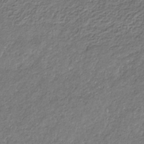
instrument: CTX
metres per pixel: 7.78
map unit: eHb
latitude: -30.4251
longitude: 69.4454
